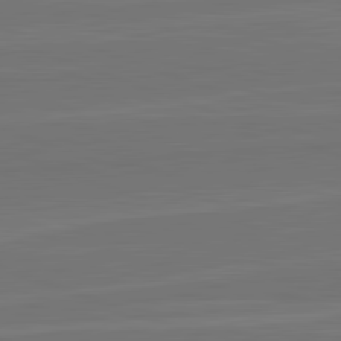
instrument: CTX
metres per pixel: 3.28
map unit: lApd
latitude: 82.6490
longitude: 164.7086
